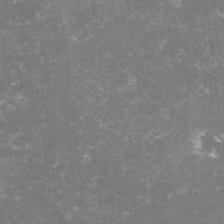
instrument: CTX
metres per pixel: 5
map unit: lHvf
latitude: -14.5763
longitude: -98.4034
